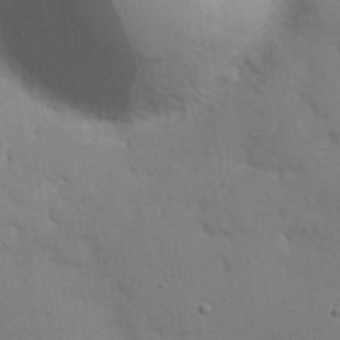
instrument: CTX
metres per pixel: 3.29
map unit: eHh
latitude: 25.3292
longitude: -71.2159
